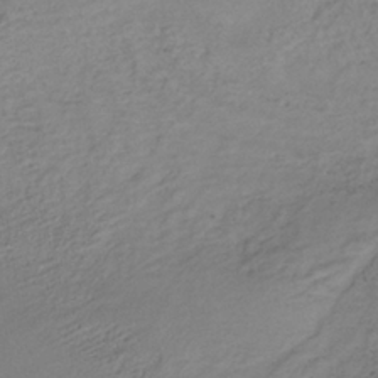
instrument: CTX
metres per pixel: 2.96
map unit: lHb
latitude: -35.8989
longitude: 66.7085
